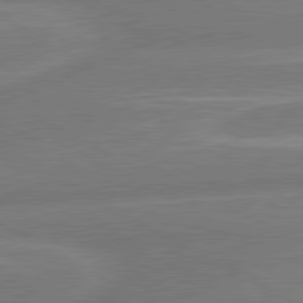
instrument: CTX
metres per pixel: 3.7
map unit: lApd
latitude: 80.5546
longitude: 128.5196
